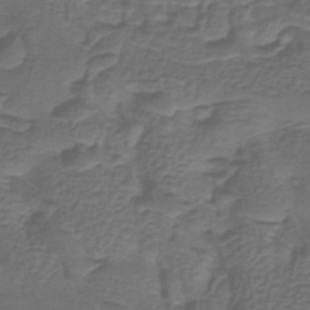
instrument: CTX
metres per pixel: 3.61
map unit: lHb
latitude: -39.9178
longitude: 60.8975
